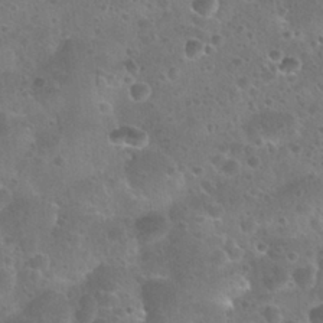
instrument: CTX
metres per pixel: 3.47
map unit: Nhu
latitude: 28.5923
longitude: -53.7072
